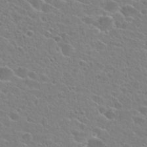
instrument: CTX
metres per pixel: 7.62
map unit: Hto
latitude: 24.6490
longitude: -44.8947
